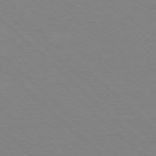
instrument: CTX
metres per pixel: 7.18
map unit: Ap
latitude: -78.2550
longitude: -62.5168
